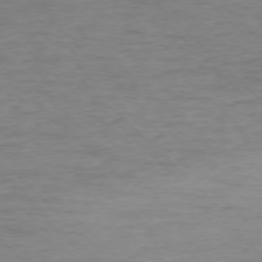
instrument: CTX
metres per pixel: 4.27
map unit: Ap
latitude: -77.2754
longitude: -94.4979
